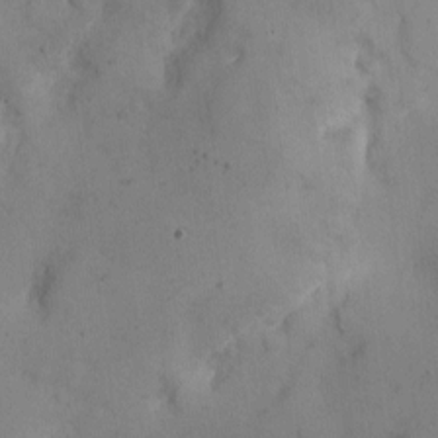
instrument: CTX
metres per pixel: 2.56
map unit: Nhe
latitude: -1.2565
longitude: -58.8758
